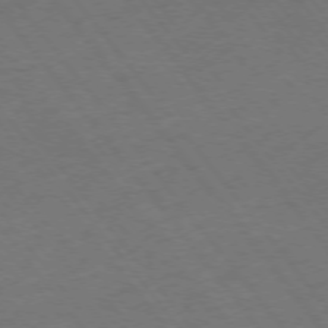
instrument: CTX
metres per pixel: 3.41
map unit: Ap
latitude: -75.9367
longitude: -64.5357
